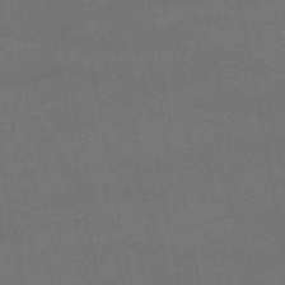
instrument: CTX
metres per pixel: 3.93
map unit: lHb
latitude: -47.7477
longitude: 62.3117
